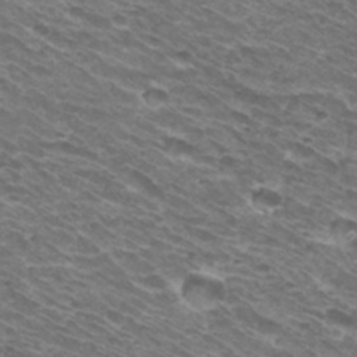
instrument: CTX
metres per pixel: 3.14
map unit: Hto
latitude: 32.1767
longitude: -42.2334
